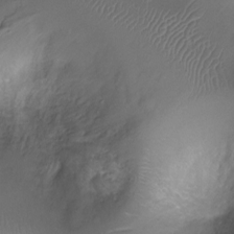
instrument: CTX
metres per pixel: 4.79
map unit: Ht
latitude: -7.3698
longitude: -19.6505
